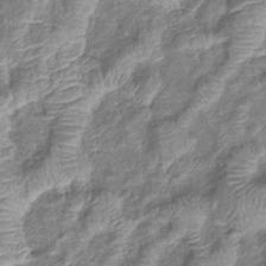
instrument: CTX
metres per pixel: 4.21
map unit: eHb
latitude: -37.7099
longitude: 77.3510
